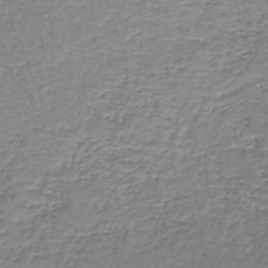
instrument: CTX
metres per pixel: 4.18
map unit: lHb
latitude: -44.2928
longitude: 58.8785
